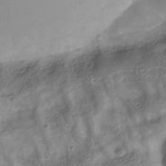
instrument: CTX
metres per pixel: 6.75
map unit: Hve
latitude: -32.3118
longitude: 93.0108
